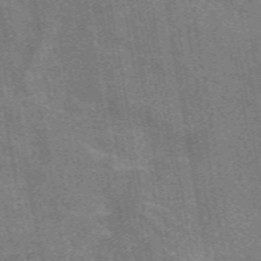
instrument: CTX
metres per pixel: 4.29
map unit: eAb
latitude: 49.9339
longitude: 116.0094
